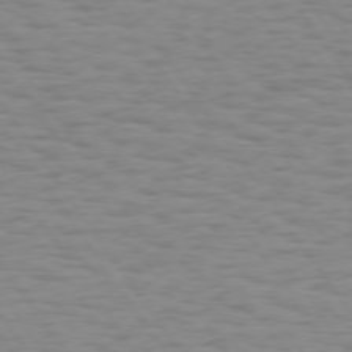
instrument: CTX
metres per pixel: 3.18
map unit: Hpe
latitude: 74.4979
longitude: -136.3468
